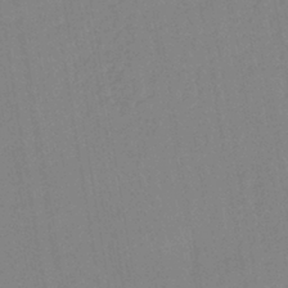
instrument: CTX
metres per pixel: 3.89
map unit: lHb
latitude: -40.4818
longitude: 67.8044
